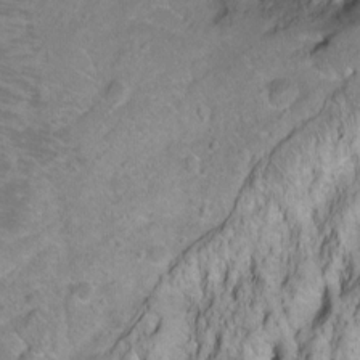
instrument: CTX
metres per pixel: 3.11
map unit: Ht
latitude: -6.2361
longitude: -35.1781
